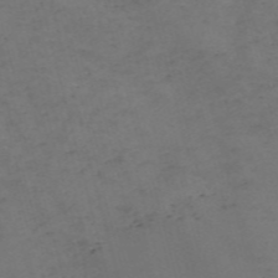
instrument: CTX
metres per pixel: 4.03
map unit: Nve
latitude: -57.9367
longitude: 53.1242
